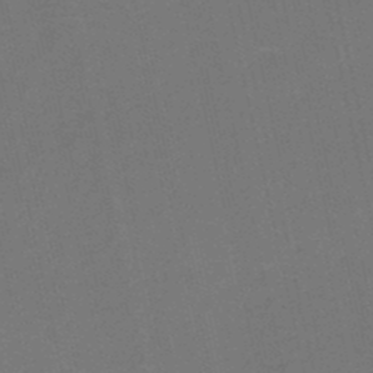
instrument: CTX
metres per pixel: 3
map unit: HNb
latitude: -47.2376
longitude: -41.4426
